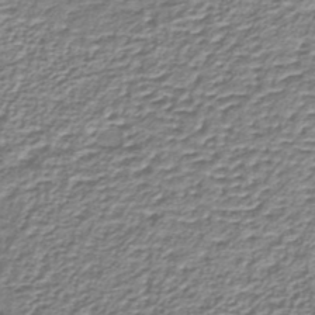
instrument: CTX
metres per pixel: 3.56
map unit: lHb
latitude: -36.4062
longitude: 58.7085
